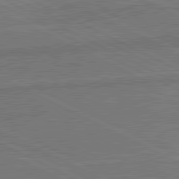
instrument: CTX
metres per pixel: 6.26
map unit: lApd
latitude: 81.0458
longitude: 141.1809
